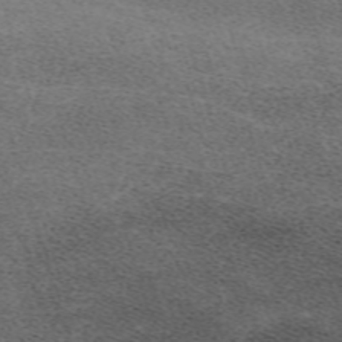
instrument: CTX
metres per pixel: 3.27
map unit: eHh
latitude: -62.0661
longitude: 49.7667
